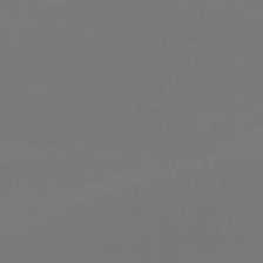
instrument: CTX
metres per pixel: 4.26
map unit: HNb
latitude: -47.0486
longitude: -44.1578
